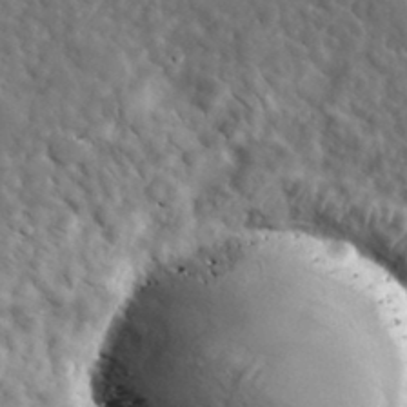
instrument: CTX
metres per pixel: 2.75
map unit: lHvf
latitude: 35.2159
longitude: -86.6301
